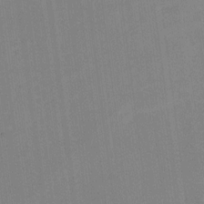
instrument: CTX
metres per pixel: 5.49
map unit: Ave
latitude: 17.8017
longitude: -137.0459
